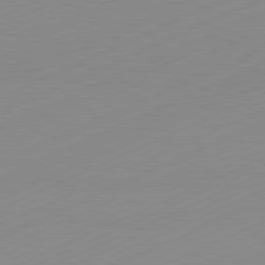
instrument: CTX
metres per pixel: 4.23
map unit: Hpe
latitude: -82.2172
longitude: 12.1417
